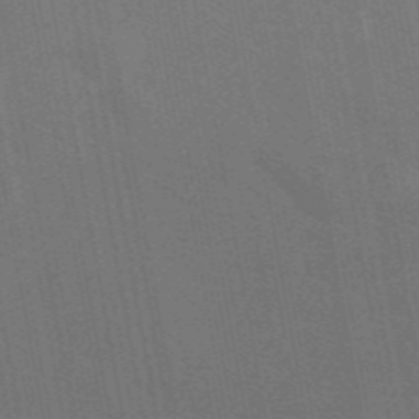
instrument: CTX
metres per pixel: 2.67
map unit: eAb
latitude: 46.3468
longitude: 122.1417
